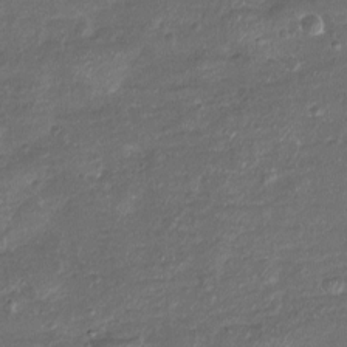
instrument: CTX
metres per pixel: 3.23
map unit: eHh
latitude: -3.9556
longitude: -75.2159
